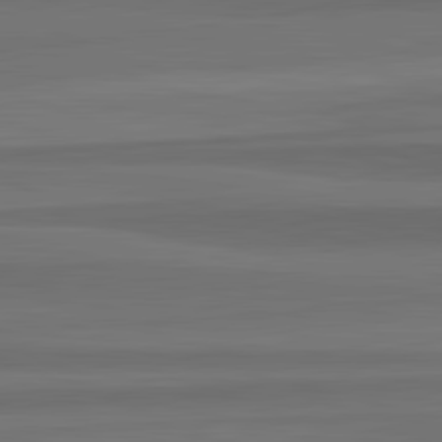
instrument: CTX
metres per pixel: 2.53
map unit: lApd
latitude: 82.7624
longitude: 177.3321
